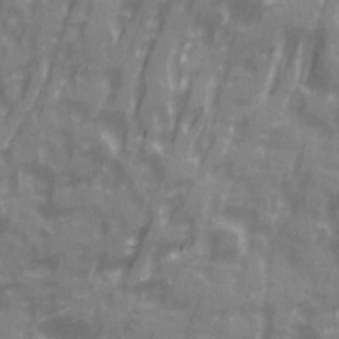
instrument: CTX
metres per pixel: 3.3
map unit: Ave
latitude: 20.4412
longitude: -132.1389
